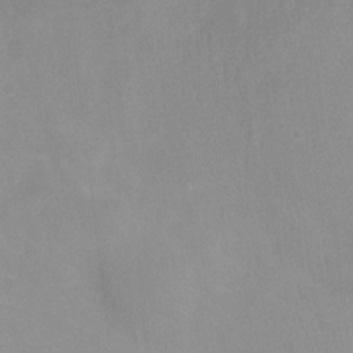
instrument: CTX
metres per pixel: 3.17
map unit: Ht
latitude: -9.6155
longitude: -46.5735
